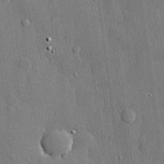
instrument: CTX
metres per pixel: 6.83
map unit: lHvf
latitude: 20.8758
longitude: 145.6344
